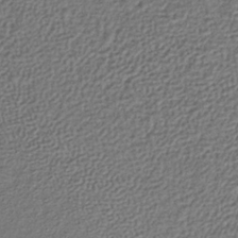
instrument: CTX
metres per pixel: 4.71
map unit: lHb
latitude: -35.8989
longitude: 66.8975
